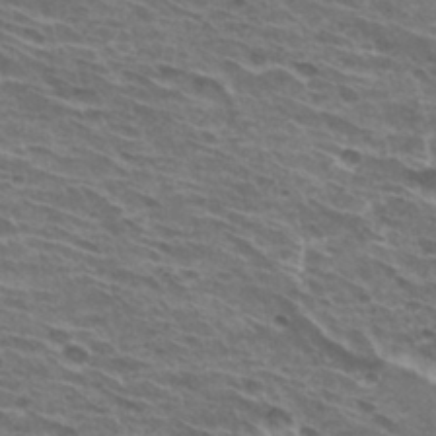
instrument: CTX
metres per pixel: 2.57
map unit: Hto
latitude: 31.1970
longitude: -41.4048
